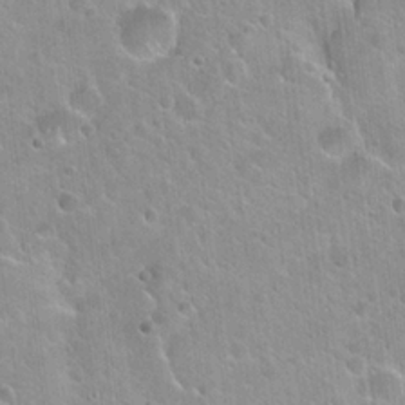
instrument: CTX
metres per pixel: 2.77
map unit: Hto
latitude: 21.4805
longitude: -53.7450
